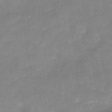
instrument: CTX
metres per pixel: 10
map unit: HNhu
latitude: -39.8800
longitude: 95.2565
